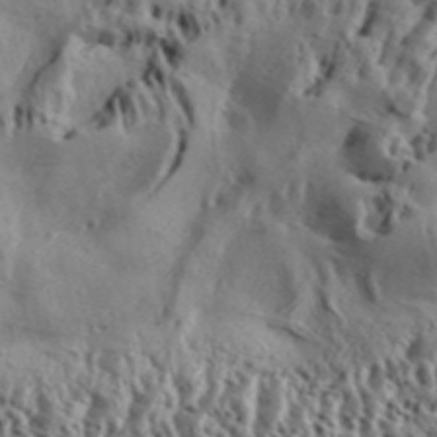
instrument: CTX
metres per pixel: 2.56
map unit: Aa
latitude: 32.8569
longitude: -136.3090
